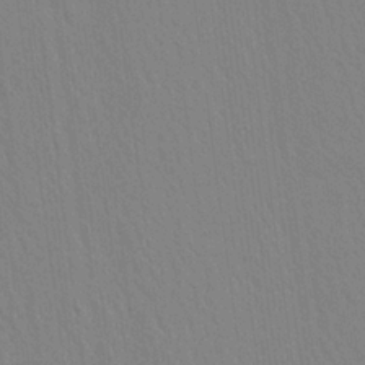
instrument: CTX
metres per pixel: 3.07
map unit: Aa
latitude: 24.6679
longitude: -133.2726
